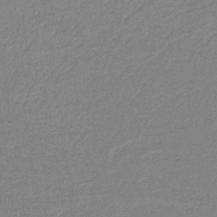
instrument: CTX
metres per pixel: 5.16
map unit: HNb
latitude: -37.1620
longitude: 56.7652
